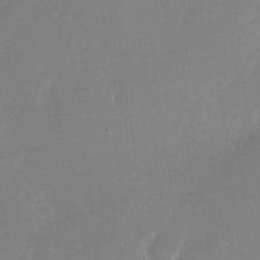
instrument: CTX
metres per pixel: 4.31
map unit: Nhu
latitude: -27.3887
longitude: -73.2348
